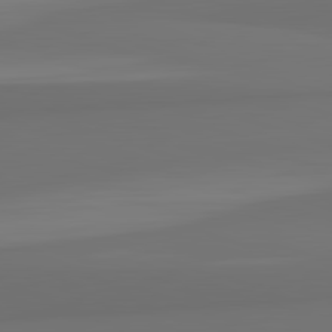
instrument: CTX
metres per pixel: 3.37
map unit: lApd
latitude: 82.7435
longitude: 165.8801
